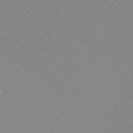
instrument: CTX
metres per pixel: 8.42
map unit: eHh
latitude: -5.2376
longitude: -85.4427
